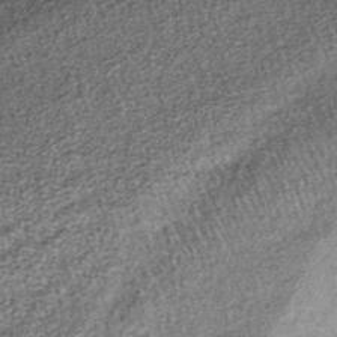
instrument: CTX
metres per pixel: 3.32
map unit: lHb
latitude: -38.1794
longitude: 66.0850
